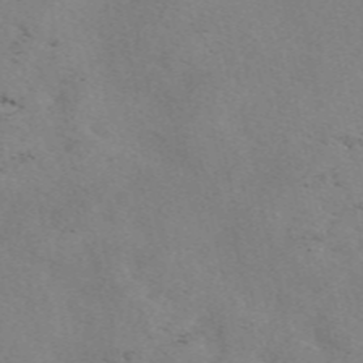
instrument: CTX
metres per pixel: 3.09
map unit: eAb
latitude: 50.1955
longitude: 107.2187
